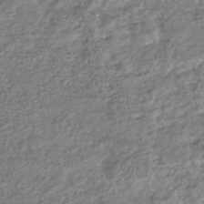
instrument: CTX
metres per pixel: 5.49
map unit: HNhu
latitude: -36.5573
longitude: 32.6519
